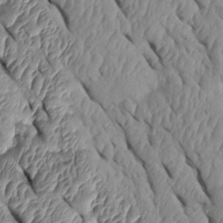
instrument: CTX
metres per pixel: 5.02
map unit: Htu
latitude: 1.6505
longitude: 148.2740
